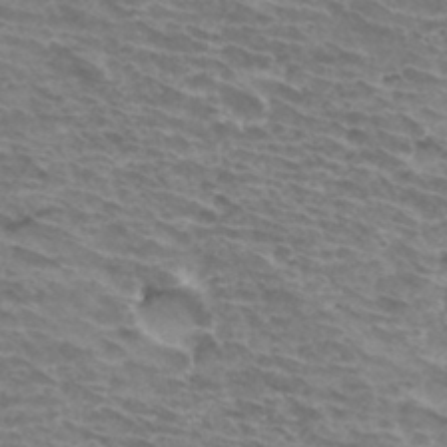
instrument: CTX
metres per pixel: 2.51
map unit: Hto
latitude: 34.0822
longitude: -43.4049
